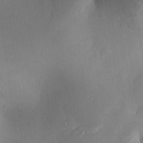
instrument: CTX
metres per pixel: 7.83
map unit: Ave
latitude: -10.5952
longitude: -121.8773
